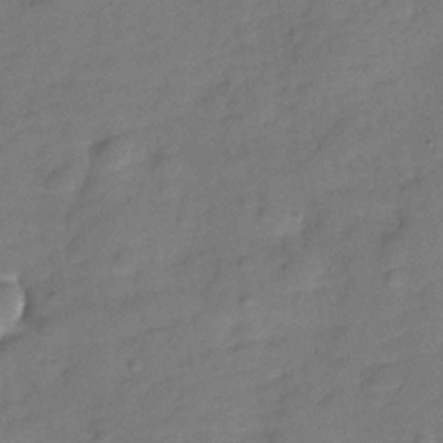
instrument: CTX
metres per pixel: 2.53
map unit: Hve
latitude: -29.9178
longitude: 92.8408
